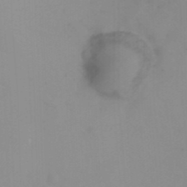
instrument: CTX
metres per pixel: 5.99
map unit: Nhu
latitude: -8.4251
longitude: -73.8016
